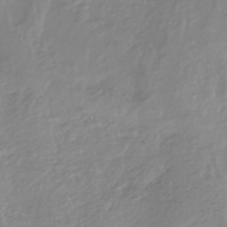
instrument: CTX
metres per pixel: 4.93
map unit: HNhu
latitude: -44.2362
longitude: 96.4818
